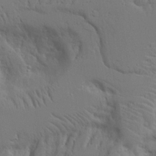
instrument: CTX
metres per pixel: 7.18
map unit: Aa
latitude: 21.3860
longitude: -124.2144
